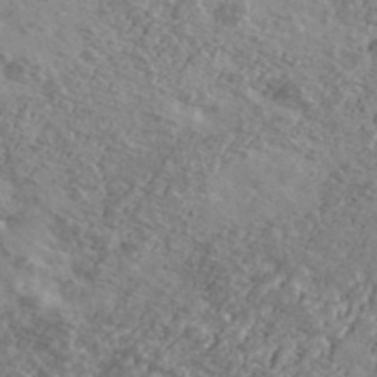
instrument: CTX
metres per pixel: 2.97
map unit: Ave
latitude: 39.7450
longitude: -110.4223
